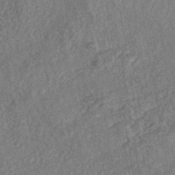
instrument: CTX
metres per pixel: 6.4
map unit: eHh
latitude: -42.9163
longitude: 117.7288
